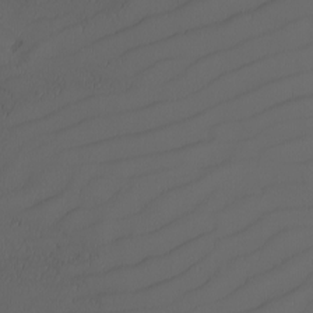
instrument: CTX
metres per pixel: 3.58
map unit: Nhu
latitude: -4.3873
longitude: -90.2145
